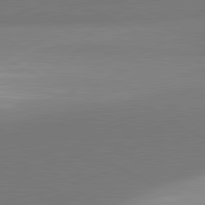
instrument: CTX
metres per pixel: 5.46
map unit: lApd
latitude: 81.6694
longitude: 151.8611
